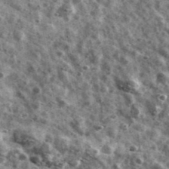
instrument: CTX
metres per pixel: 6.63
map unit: Ave
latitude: 41.7072
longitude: -107.6694
